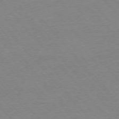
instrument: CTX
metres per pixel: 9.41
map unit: Ap
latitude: -76.4062
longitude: -94.3090
